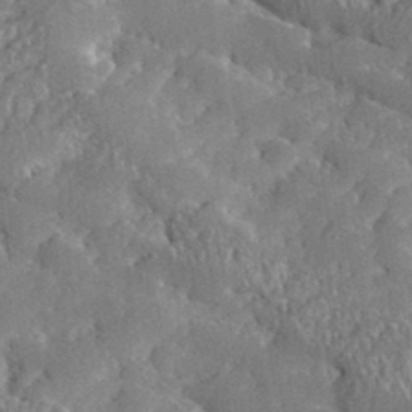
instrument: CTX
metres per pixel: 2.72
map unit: eHh
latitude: 36.1578
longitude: -132.9325
